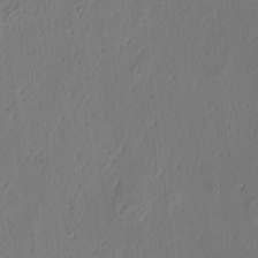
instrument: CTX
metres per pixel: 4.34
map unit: eHh
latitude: 3.9528
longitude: -78.3090
